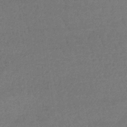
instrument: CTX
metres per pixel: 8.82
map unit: lHb
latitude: -43.3887
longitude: 66.4629
